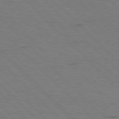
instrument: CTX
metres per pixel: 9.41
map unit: Hpe
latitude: 77.4426
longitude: -154.7057
